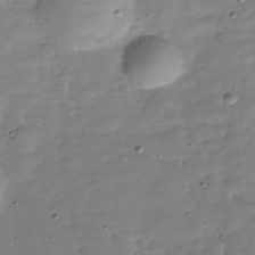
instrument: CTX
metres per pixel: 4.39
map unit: Hve
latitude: -29.9367
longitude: 94.3306
